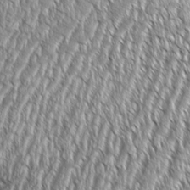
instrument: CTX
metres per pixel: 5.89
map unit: Aa
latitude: 8.9892
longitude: -129.9906
